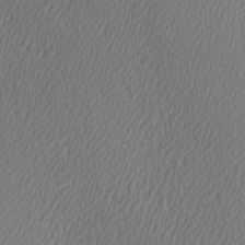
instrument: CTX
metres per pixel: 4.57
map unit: Hve
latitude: 2.9702
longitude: -124.4601
